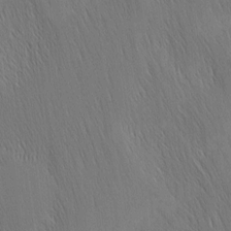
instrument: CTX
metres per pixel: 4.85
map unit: Nhu
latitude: -4.7652
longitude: -150.9513
